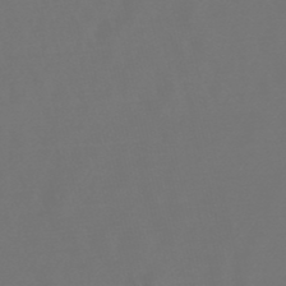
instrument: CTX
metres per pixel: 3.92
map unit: lHb
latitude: -47.8422
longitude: 72.8408
